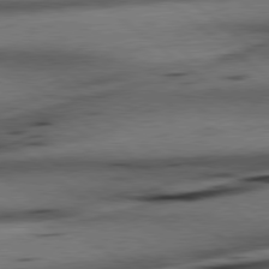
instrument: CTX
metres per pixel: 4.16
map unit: lApd
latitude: 79.1214
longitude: -140.7057
